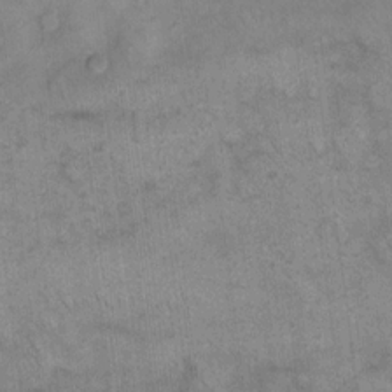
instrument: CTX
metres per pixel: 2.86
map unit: eHh
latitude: 13.9528
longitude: -65.4615
